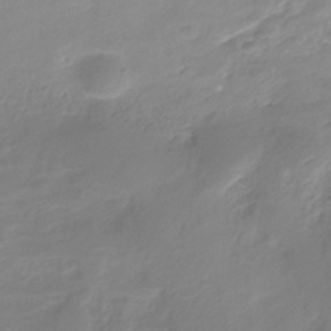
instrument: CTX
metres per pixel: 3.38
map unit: eHh
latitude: -39.5966
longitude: -26.2901
